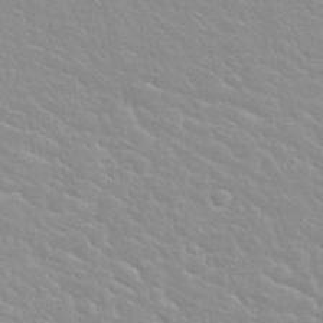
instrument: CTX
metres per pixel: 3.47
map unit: Nhu
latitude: 30.3090
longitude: -50.5923
